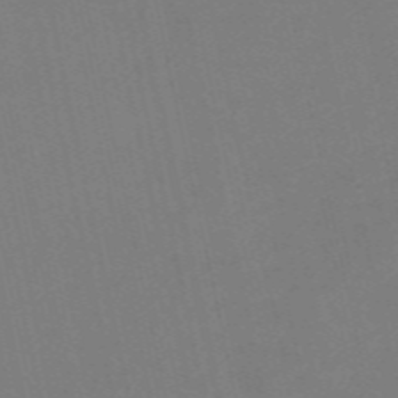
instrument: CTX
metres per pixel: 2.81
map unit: Nve
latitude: -58.1416
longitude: 50.4629
